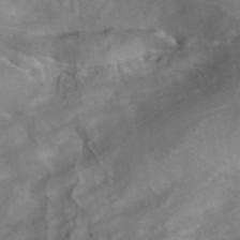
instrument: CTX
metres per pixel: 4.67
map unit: ANa
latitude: 42.1956
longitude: 15.7478
